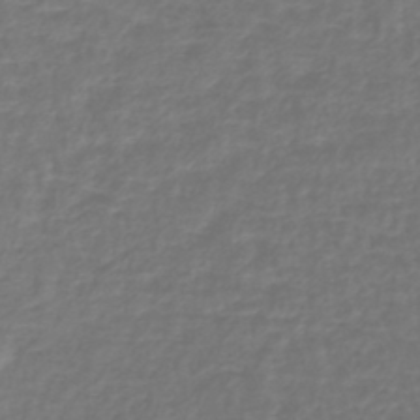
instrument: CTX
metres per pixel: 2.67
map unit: lHb
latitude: -42.8974
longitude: 65.0865
